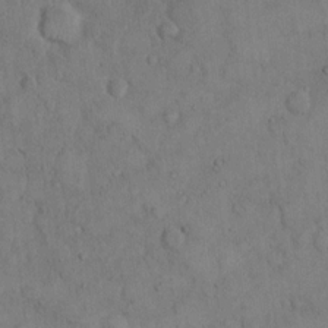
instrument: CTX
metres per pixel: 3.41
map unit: Hto
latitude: 8.8569
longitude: -60.4412
